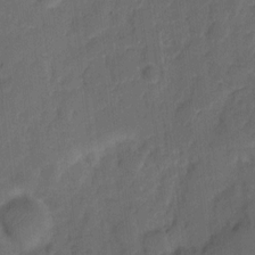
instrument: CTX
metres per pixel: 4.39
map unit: eHh
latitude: 8.6302
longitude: -65.4804
